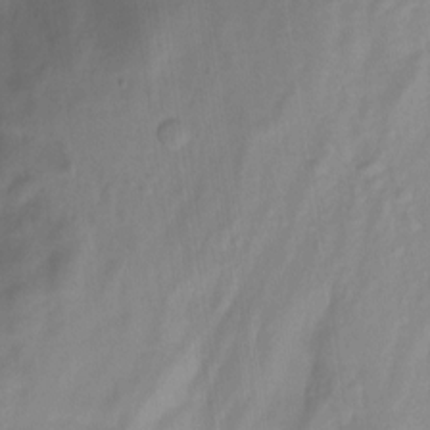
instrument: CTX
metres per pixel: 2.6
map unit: Nhu
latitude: -12.9920
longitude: -59.3671
